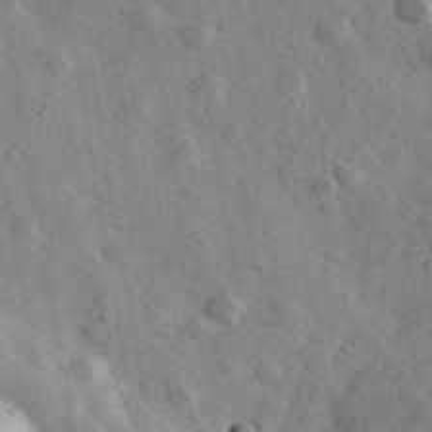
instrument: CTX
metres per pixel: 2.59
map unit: Ave
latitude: 39.3293
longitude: -107.8772
